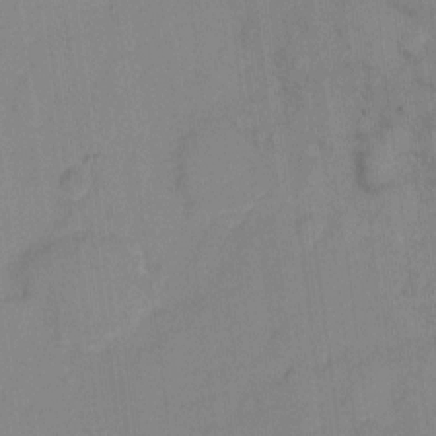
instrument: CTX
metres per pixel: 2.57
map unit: eHh
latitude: 6.6490
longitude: -65.3293
